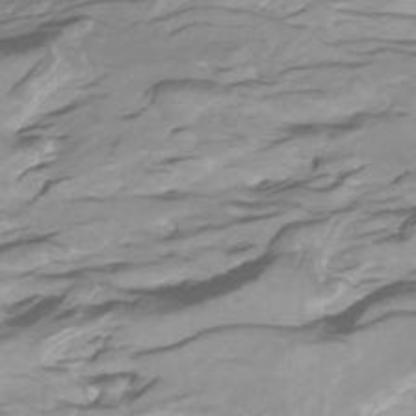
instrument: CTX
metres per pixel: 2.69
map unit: Htu
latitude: -5.2942
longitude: -77.0458
